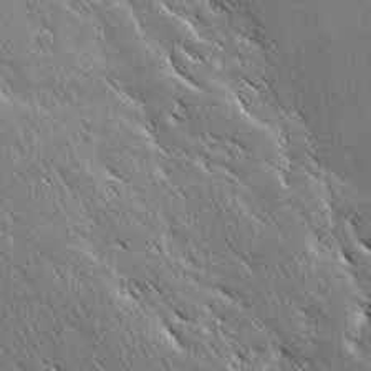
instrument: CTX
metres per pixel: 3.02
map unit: Ave
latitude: 20.3090
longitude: -136.8758
